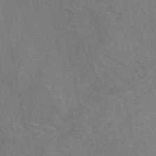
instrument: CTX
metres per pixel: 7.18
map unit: eAb
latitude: 49.7639
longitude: 118.4440
